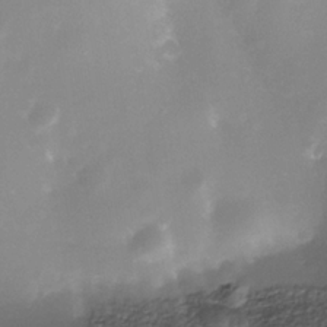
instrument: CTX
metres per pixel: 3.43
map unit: Nhe
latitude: -36.5195
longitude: -117.5749
